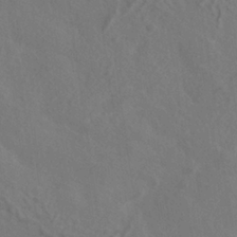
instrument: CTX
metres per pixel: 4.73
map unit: ANa
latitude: -36.5384
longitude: 95.5210
